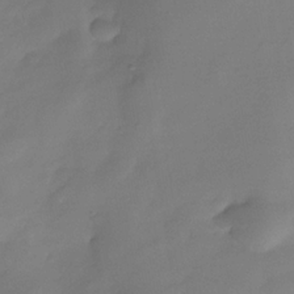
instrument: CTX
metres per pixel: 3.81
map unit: Nhe
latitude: -37.0108
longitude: -117.4804
